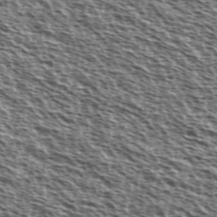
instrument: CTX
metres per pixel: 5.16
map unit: Ave
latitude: 38.2333
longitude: -110.7246
